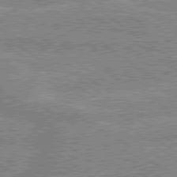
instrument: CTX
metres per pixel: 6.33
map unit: lApd
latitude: 79.1403
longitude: -157.4615
